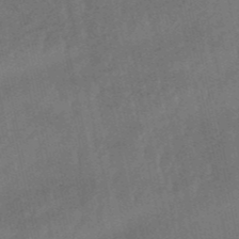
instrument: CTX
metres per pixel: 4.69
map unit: lHb
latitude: -50.5196
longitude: 80.6897
